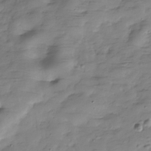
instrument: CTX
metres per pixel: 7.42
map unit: Hve
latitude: -30.5762
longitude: 90.6141
